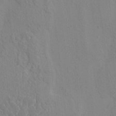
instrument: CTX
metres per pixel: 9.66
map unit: HNhu
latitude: 5.2726
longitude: 4.0850
